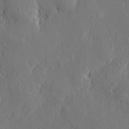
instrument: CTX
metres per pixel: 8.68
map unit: eHh
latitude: 5.4615
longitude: -74.6491
